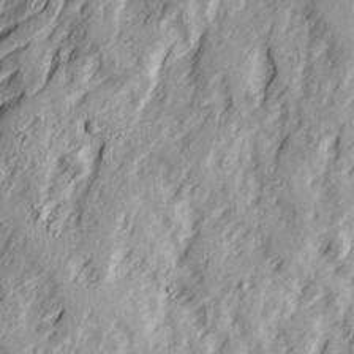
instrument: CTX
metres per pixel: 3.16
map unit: Ave
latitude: 22.5546
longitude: -132.4412
